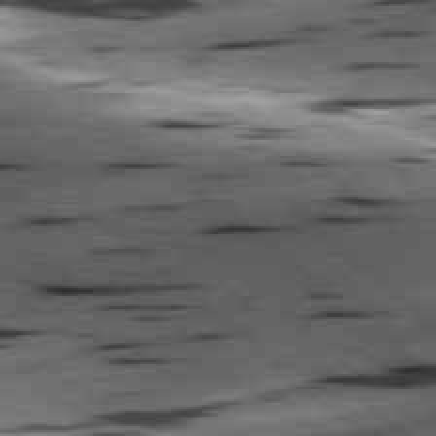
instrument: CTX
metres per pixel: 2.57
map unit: lApd
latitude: 78.5168
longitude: -52.1200
